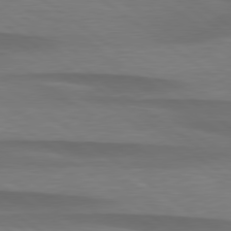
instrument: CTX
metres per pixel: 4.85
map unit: lApd
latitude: 79.3482
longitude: -90.2334
